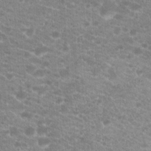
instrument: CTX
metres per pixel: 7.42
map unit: Hto
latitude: 20.3279
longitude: -38.9891
